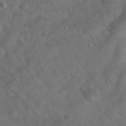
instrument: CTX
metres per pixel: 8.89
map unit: Hto
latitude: 19.4804
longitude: -53.7639
